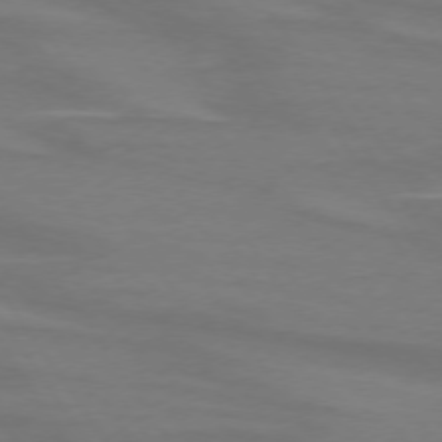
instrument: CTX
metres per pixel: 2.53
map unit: lApd
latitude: 73.8017
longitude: -61.9717
